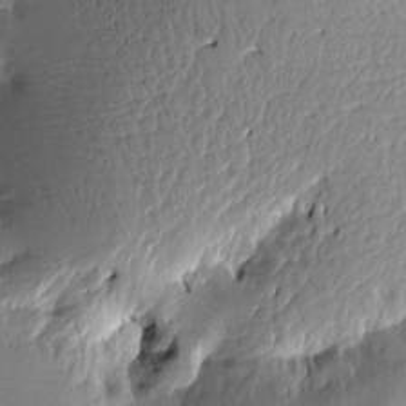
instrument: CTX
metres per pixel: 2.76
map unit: Htu
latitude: -2.1416
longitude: -177.4804
